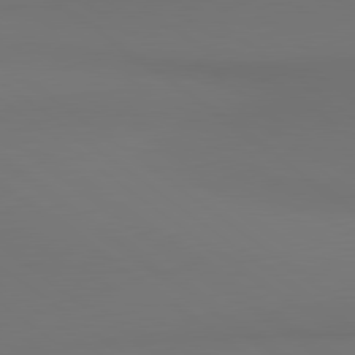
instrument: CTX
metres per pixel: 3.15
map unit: lApd
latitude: 80.8569
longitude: 153.6910
